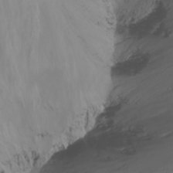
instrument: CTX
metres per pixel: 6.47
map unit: Nhu
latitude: -8.1417
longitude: -67.5560
